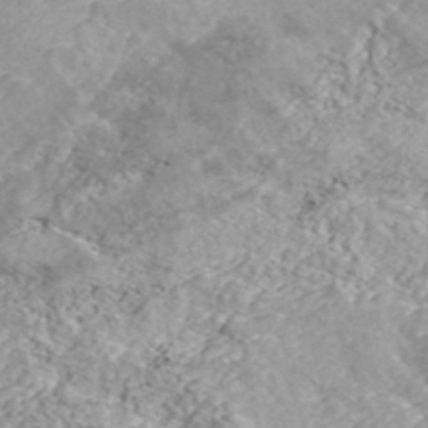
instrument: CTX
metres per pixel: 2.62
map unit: ANa
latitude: 43.0647
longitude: 35.7289
